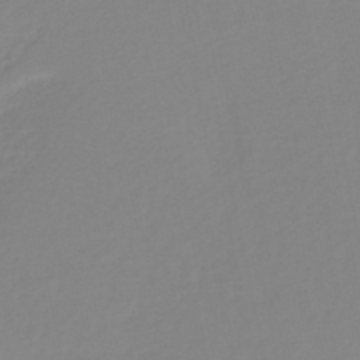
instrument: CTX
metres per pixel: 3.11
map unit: lHb
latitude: -46.0850
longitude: 64.9353
